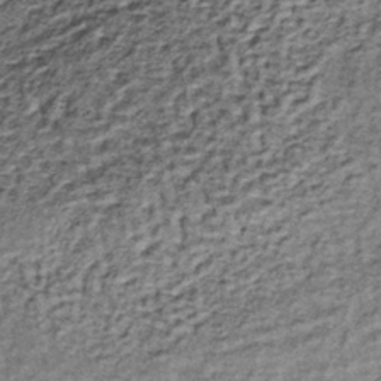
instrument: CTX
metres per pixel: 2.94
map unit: lHb
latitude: -38.2361
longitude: 66.2551
